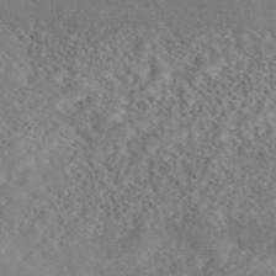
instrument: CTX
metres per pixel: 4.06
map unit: ANa
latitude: 46.4601
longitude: 50.1039
